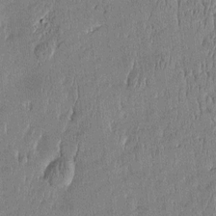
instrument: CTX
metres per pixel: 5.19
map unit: Htu
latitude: -5.2187
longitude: 175.3698
